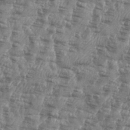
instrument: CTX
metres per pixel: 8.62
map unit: eHh
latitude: 35.3292
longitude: -136.4034
